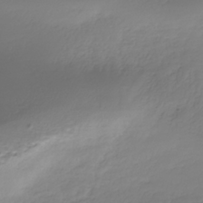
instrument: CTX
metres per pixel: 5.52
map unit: HNhu
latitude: -37.2753
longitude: 32.5952
